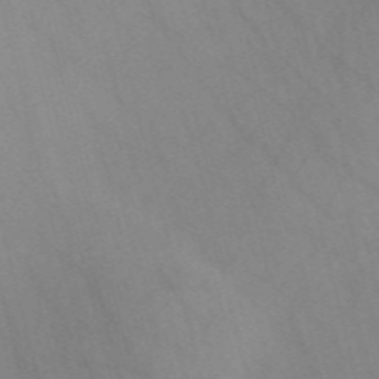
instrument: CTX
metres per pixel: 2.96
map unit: Nve
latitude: -57.5021
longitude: 63.8233
